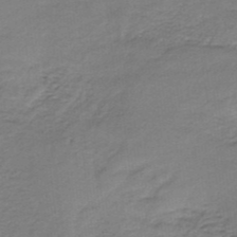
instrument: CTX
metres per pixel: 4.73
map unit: lHb
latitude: -35.7478
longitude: 61.0109
